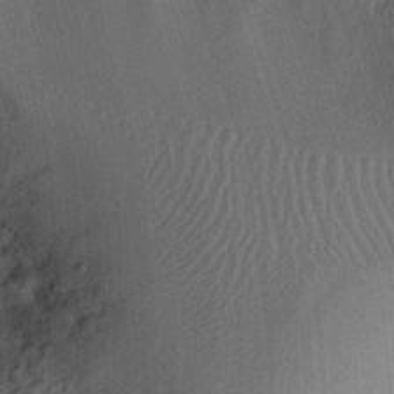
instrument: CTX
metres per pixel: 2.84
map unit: Ht
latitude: 7.8772
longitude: -75.9717
